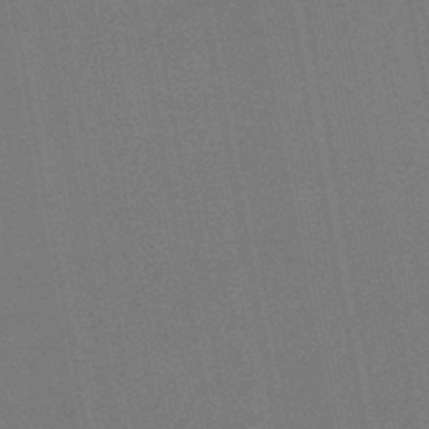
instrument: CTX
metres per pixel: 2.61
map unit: lHb
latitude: -45.1053
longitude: 63.6155
